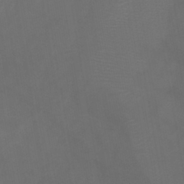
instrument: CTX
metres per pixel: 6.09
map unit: lHb
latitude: -41.1998
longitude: 77.5399
